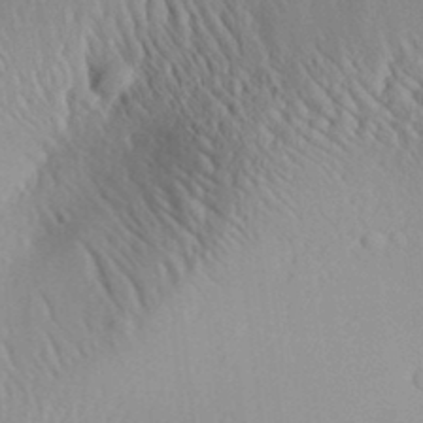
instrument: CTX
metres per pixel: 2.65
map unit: Aa
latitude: 30.9892
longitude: -134.9702
